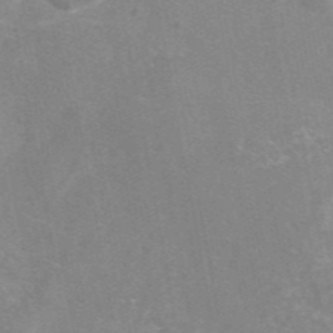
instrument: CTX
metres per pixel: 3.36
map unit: eAb
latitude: 45.6694
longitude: 115.8422
